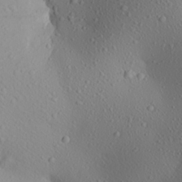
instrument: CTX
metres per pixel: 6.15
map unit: Aa
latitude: 24.4978
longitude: -144.3845
